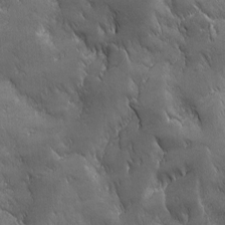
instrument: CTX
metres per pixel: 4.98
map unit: Ave
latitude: -7.4265
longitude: -122.1956
